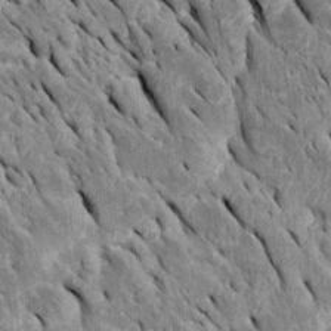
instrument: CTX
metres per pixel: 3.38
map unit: Htu
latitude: -0.4062
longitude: 149.1809
